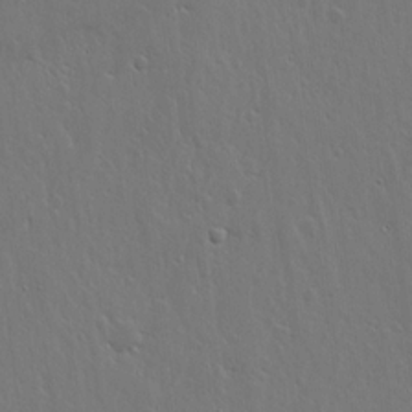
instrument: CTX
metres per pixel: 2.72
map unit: lHvf
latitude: 18.6868
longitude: -116.9136
